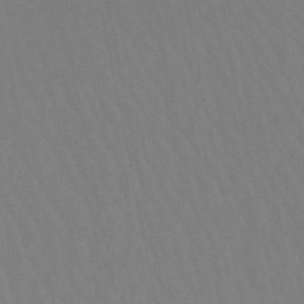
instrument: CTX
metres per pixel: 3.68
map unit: lHb
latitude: -49.5966
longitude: 71.3321
